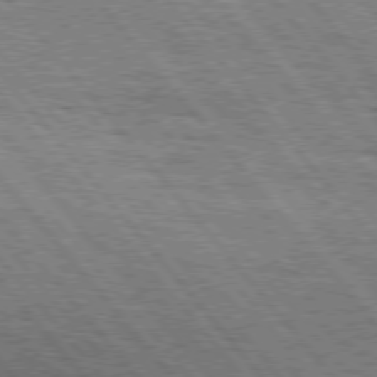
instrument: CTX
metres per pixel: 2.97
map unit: Hpe
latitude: 75.7072
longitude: -153.6127
